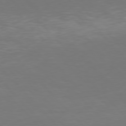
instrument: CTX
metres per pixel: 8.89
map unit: Hpe
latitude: 76.6301
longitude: -169.2537
